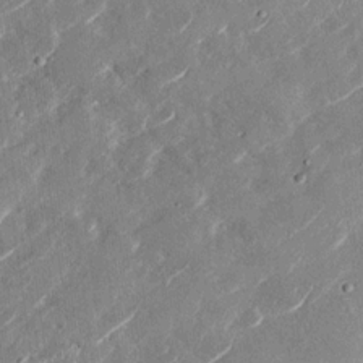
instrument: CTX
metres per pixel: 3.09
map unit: Nhu
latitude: -28.9731
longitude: -72.7625
